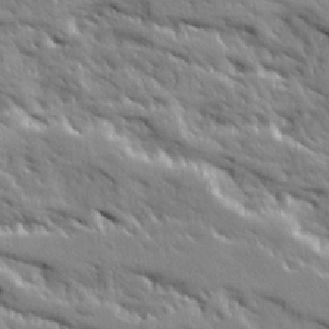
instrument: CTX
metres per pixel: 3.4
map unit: Ave
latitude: 19.6882
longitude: -136.1200
